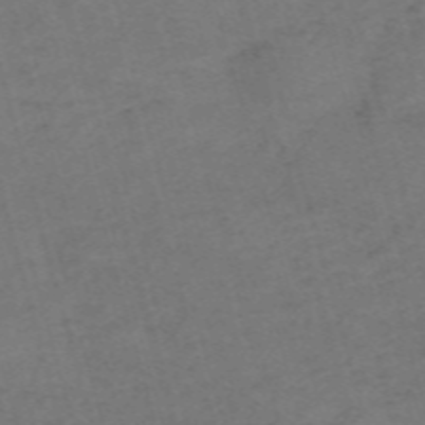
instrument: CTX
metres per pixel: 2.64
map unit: Nve
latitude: -59.5021
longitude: 57.2187
